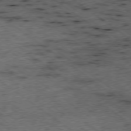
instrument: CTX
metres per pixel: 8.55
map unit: Ap
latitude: -78.9730
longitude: -52.1767
